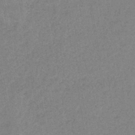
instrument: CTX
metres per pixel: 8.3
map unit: eHb
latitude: -40.7841
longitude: 79.2754
